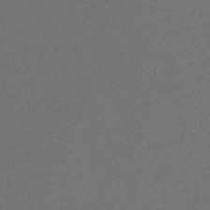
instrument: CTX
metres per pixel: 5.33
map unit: lHb
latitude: -45.4454
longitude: 78.1228
